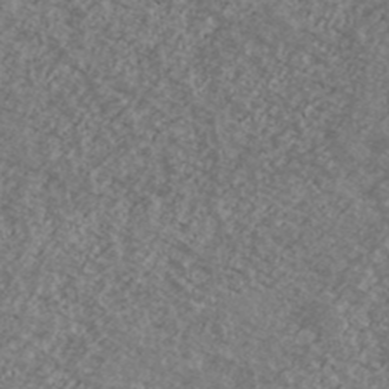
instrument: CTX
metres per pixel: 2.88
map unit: Ave
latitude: 39.4426
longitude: -110.1389
